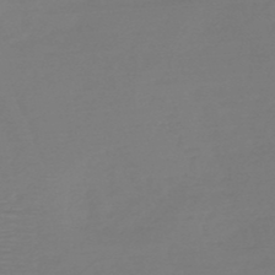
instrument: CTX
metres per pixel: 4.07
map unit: HNb
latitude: -50.1606
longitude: -43.9150
